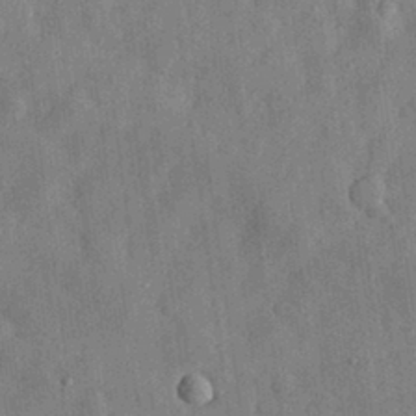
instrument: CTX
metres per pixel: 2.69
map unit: eHh
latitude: 30.6869
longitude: -74.0444
